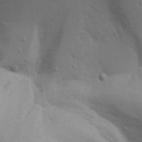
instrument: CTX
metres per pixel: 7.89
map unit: Aa
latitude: 18.3089
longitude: -142.8758
